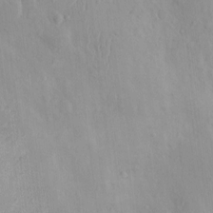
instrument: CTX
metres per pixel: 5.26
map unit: Nhu
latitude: 2.4790
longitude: -14.3468
